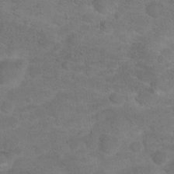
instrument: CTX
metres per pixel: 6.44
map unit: Hto
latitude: 17.7639
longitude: -40.6112
